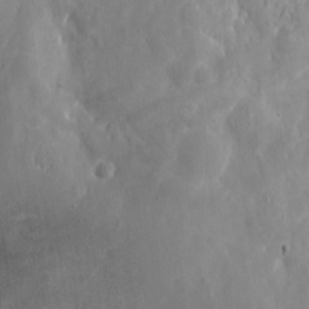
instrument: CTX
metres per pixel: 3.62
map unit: eHh
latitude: 8.2901
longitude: -71.8961
